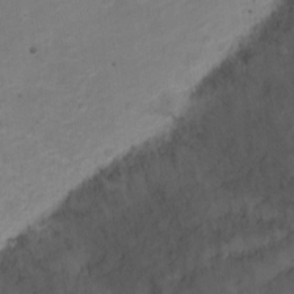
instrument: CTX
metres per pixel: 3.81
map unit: Hto
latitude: 4.4790
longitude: -32.1578
